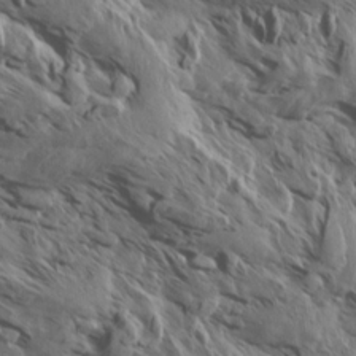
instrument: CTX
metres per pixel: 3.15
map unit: Aa
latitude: 13.6883
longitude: -143.3293
